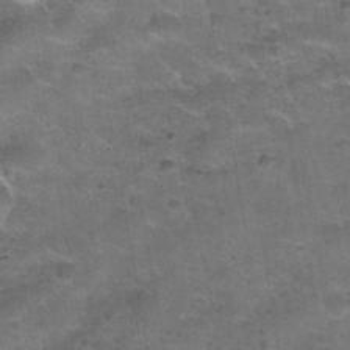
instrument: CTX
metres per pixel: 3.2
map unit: Nhu
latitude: 31.7072
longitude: -52.7813
